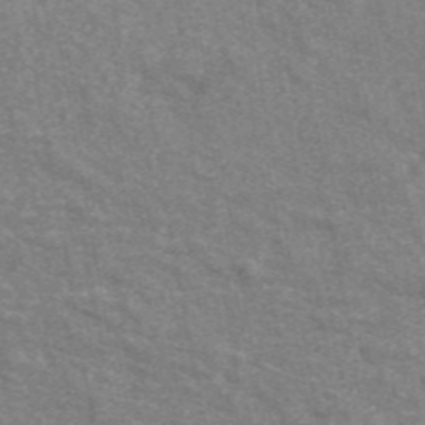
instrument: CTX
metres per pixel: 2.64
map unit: ANa
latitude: 46.0255
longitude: 29.1242
